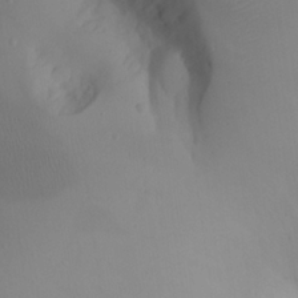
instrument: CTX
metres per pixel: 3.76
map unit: Aa
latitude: 24.1388
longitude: -127.6316
